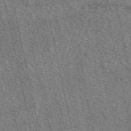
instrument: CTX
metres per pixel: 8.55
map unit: eAb
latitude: 50.6301
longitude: 114.3873
